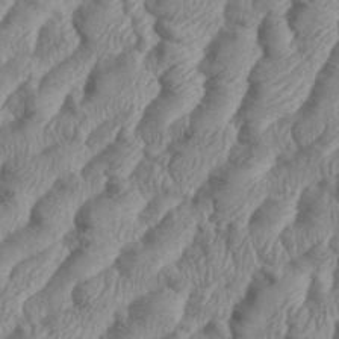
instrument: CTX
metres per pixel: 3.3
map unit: eHh
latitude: 36.3279
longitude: -137.4238
